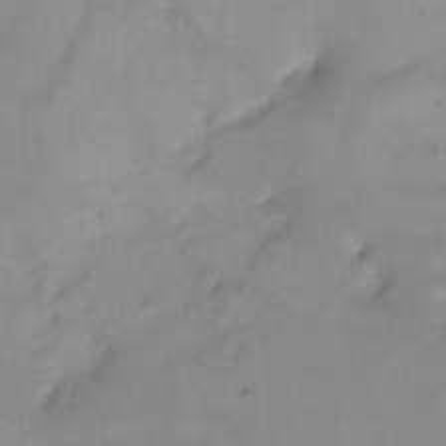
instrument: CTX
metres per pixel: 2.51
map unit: Nhu
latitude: -4.6518
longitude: -84.7813
